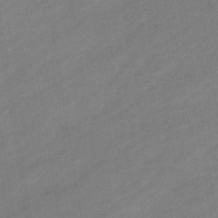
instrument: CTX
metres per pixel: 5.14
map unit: eHb
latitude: -37.0864
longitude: 79.5021
